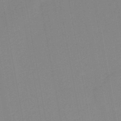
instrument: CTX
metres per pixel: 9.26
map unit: lHb
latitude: -45.2754
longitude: 72.8786
